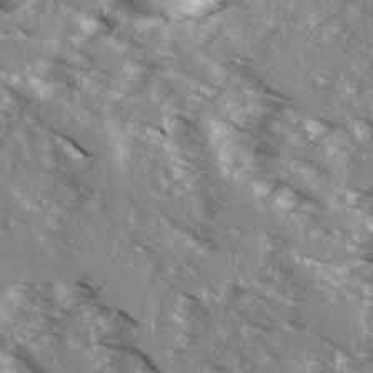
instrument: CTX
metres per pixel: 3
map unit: Ave
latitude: 16.2145
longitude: -129.8205
